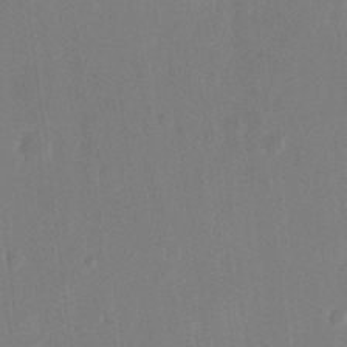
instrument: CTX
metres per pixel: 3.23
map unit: eHh
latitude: 15.1593
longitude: -70.3089
